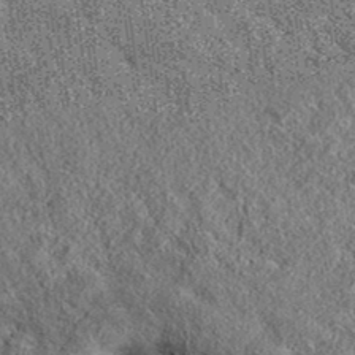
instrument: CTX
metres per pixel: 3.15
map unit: eAb
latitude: 36.1011
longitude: 108.1039
